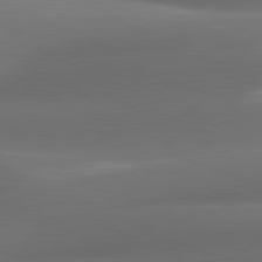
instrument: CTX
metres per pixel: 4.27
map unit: lApd
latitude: 81.3671
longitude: 133.7478
